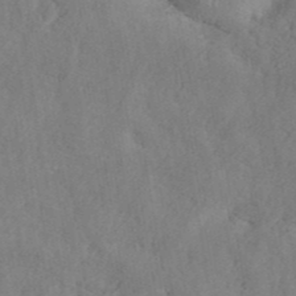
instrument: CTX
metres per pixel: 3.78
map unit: ANa
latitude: 42.1011
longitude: 53.4643
